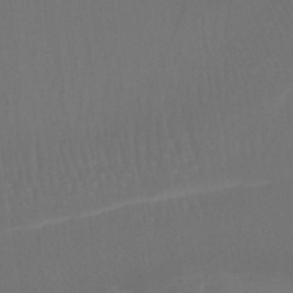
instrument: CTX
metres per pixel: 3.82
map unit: lHb
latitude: -38.2929
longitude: 58.3684
